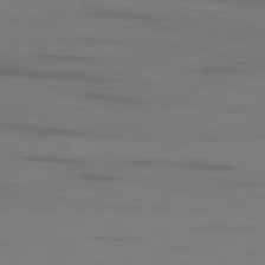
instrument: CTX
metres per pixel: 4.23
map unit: Ap
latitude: -80.2362
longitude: -93.0080
